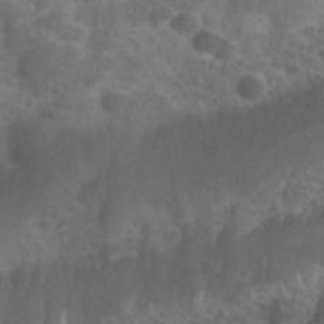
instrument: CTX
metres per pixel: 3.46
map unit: Nhu
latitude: 26.8947
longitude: -55.0836
